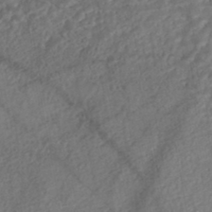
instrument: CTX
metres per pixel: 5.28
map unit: Nhe
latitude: -46.6707
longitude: -173.3481
